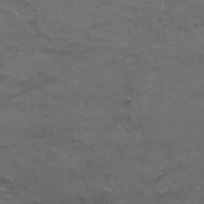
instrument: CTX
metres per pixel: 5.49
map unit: Nhu
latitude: 26.2334
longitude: -53.6505
